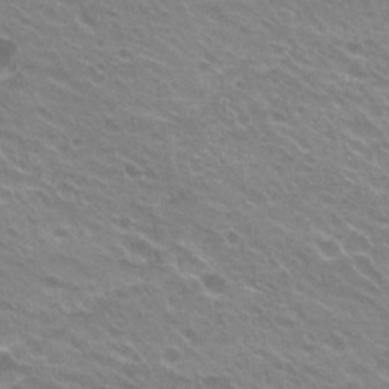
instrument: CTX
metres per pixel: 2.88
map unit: Hto
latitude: 23.9906
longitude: -31.1781
